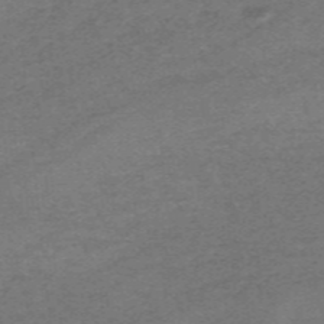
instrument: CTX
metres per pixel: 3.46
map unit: HNb
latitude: -55.5399
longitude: -46.1767
